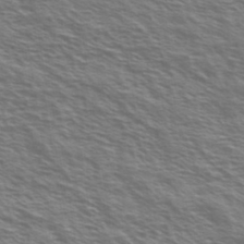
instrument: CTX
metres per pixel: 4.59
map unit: Ave
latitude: 37.5938
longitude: -109.6316
